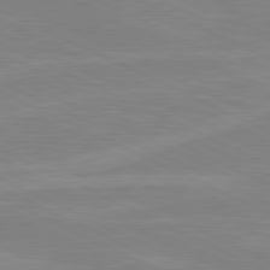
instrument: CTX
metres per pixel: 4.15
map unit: lApd
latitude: 81.2348
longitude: -172.9135
